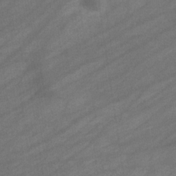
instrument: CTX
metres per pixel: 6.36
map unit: eHb
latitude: -33.1243
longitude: 71.8989
